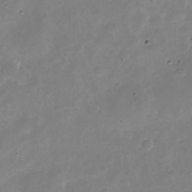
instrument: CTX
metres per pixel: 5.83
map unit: Nve
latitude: -26.1416
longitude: 105.5777
